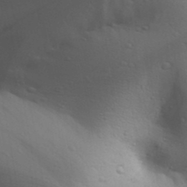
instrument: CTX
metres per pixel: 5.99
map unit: Aa
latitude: 29.5749
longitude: -146.1956
